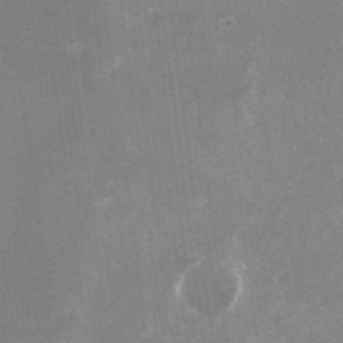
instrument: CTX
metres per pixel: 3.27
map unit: Nhu
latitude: -25.8800
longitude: -73.1970
